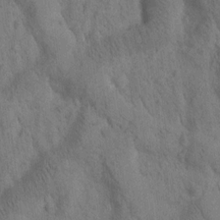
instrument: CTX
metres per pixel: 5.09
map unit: Htu
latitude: -0.5952
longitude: 174.3495
